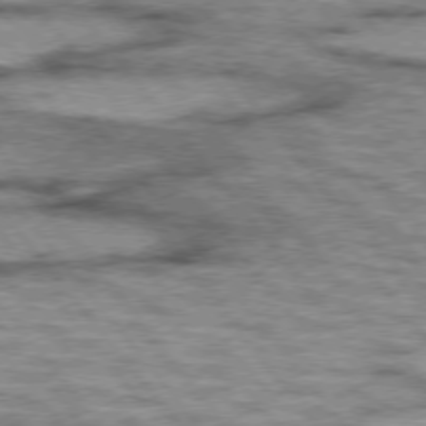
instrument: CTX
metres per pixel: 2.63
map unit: lApd
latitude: 75.2915
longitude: -49.1214
